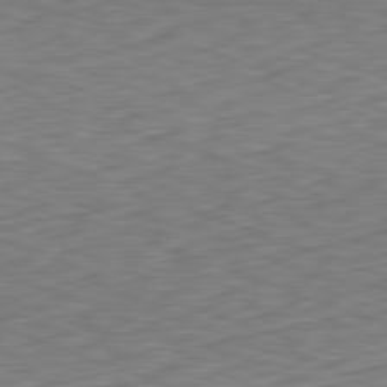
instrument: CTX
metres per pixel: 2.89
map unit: Hpe
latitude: -82.3873
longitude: 15.8990
